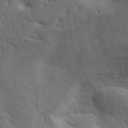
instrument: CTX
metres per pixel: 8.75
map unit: ANa
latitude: 41.5182
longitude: 51.4832
